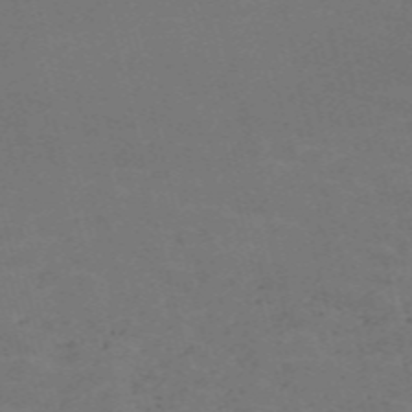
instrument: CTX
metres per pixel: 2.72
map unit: Nve
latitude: -59.1809
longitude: 63.4832
